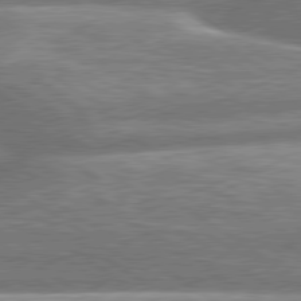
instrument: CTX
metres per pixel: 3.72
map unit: lApd
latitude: 79.8206
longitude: -159.8017
